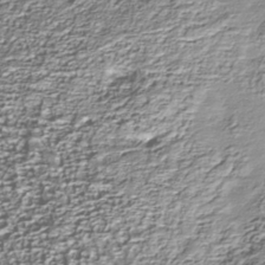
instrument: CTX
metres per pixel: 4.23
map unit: Nhu
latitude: -38.4818
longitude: -82.0633
